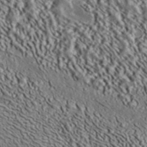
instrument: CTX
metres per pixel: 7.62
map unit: ANa
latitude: 39.9339
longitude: 30.0283
